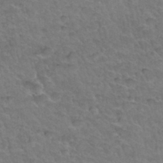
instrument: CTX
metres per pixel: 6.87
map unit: Hto
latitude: 34.4034
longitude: -46.9892
